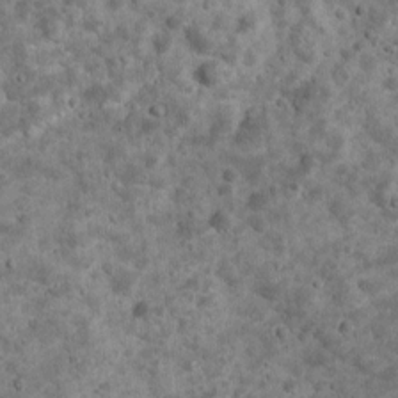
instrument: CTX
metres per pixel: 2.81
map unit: Ave
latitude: 17.1592
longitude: -134.2711
